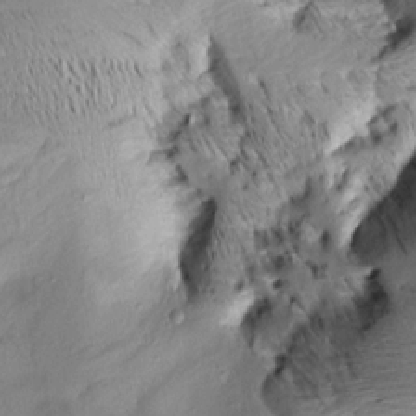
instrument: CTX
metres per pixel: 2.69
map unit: Aa
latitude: 8.9703
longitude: -142.5357
